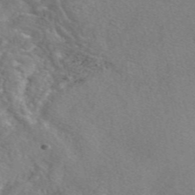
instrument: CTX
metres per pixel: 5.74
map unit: eAb
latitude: 48.1767
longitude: 113.6533
